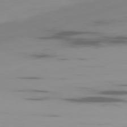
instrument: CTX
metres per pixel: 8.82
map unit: Ap
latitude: -80.1417
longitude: -62.8380
